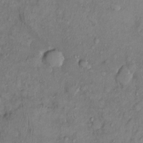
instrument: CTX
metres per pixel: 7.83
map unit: Ht
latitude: 0.6868
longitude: -13.9150
